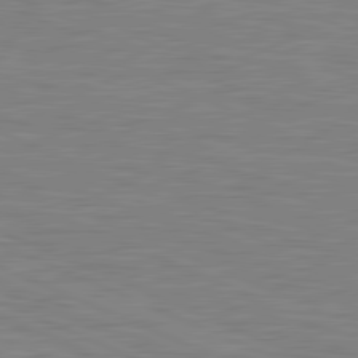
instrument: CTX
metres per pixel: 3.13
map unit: lApd
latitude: 81.3671
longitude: -171.2915
